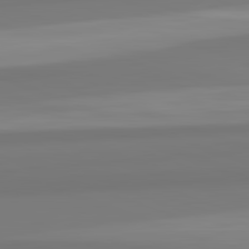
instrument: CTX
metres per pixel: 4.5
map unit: lApd
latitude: 82.6868
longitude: 174.3684
